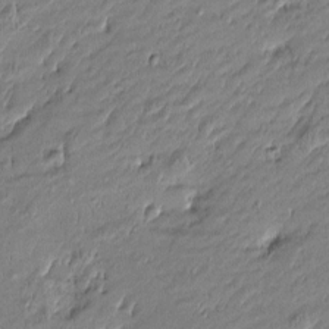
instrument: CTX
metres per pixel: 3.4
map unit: Htu
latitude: -5.7855
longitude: 176.8786
